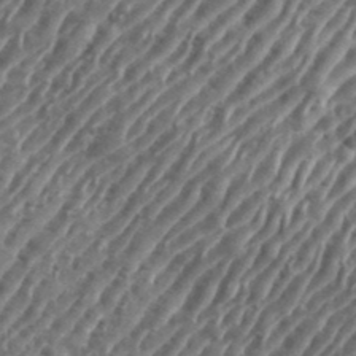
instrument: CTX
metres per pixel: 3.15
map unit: eHh
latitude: 35.8961
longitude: -134.8191
